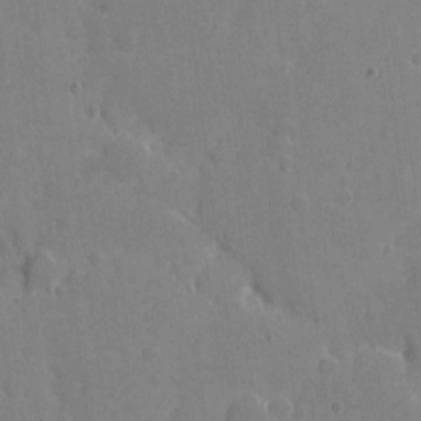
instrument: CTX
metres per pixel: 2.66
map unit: eHh
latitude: 7.5371
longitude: -67.1592
